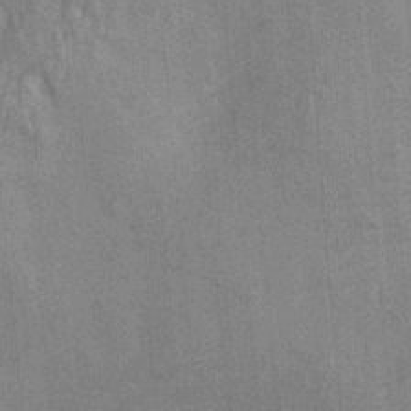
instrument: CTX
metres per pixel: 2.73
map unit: Ht
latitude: -1.8612
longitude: -15.4994
